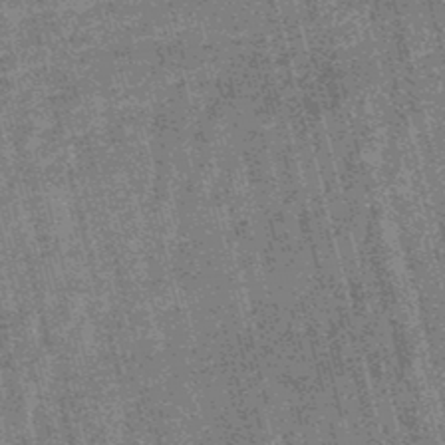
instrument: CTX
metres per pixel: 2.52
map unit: lHb
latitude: -46.5007
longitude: 78.3117
